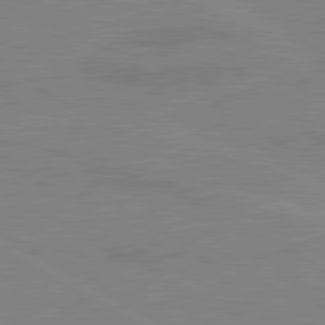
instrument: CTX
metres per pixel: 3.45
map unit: lApd
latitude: 80.3467
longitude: 121.8233
